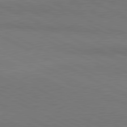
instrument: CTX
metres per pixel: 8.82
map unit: lApd
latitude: 81.0269
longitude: 148.5952
